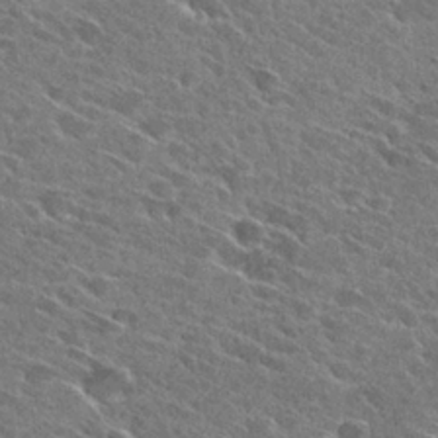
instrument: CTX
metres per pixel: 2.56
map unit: Hto
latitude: 27.6694
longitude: -42.9136
